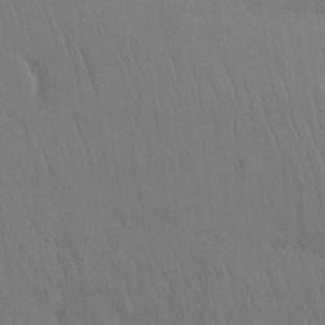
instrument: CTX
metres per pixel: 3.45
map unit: Nhu
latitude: 27.0836
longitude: -69.4427
